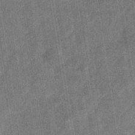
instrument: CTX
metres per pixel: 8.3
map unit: eHb
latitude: -38.1039
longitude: 80.7841
